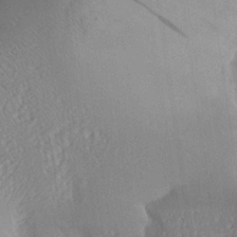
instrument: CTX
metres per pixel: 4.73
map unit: Aa
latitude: 28.7813
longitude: -135.5938
